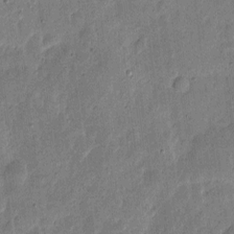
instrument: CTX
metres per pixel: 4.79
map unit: eHh
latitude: 5.4426
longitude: -71.0836
